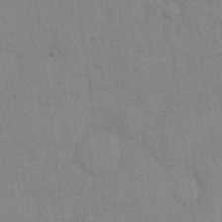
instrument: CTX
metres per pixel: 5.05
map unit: eHh
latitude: 13.3482
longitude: -62.4601
